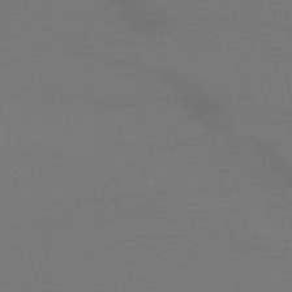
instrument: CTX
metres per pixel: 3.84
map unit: HNb
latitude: -52.9730
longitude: -50.5167
